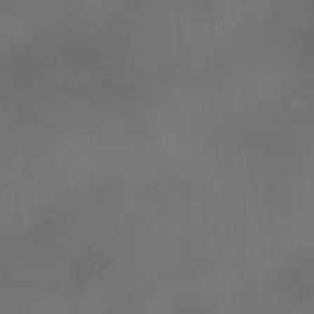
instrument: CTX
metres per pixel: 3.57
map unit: HNhu
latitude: 10.1389
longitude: 9.6911
